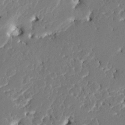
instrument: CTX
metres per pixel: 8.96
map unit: HNhu
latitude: 7.8205
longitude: -5.7261
